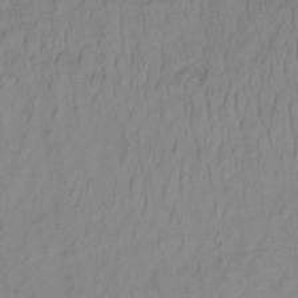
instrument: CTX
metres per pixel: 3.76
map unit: lHb
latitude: -32.9353
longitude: 64.9164
